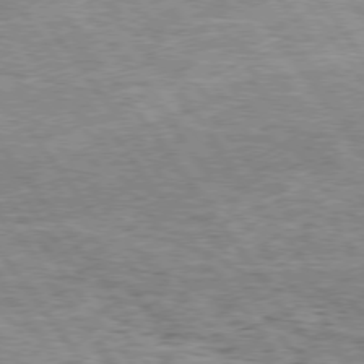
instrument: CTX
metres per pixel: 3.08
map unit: Hpe
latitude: 74.9136
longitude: -155.9150
